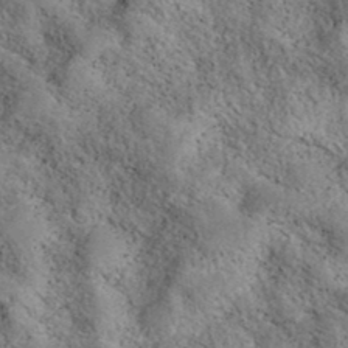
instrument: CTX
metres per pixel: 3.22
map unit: eAb
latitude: 36.8947
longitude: 113.2565
